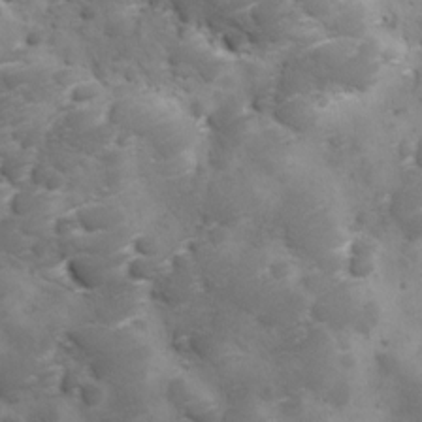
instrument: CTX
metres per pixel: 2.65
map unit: Ave
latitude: 11.0459
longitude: -106.1578
